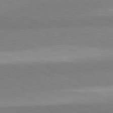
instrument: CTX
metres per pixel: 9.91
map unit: lApd
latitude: 82.0255
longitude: 178.6896
